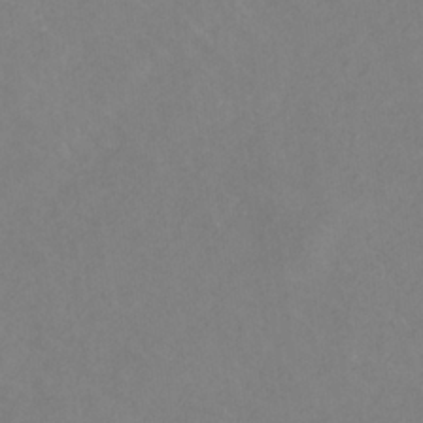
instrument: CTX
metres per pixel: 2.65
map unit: eHb
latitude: -31.3698
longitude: 68.4629
